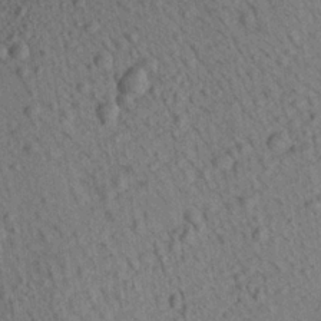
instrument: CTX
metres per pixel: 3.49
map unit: Aa
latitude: 22.1578
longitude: -139.4804
